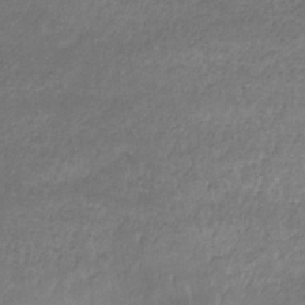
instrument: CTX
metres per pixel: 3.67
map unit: eHb
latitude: -32.7086
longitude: 68.6140
